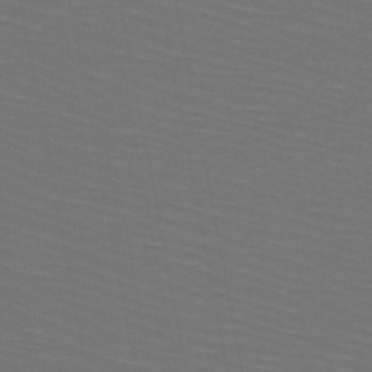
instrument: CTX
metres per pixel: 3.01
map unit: HNb
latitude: -47.8989
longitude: -45.2348
